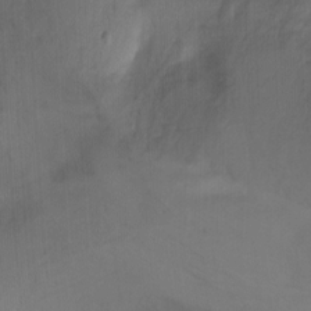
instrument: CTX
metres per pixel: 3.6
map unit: Nhu
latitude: -7.3887
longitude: -45.3481
